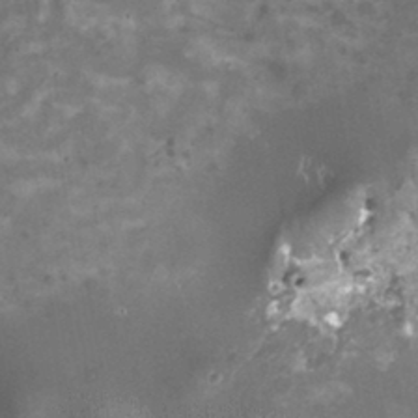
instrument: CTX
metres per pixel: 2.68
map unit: HNhu
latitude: 0.5356
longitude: 6.2928
